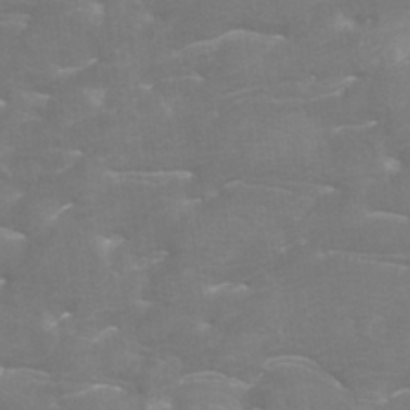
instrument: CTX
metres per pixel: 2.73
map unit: Htu
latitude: -7.1998
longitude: -48.2900
